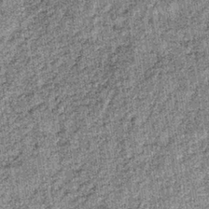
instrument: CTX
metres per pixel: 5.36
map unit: lHb
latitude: -36.8408
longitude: 64.5385
